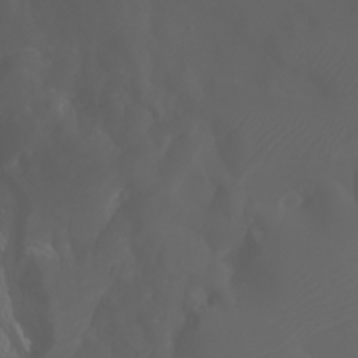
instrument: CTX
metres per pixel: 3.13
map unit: Ht
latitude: -3.6721
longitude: -61.6505
